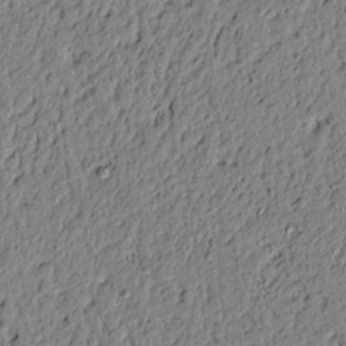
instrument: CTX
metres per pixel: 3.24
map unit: lAvf
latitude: 4.9325
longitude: 164.7086
